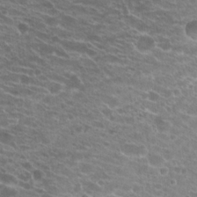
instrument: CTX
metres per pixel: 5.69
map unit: Hto
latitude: 21.4616
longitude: -39.7638
